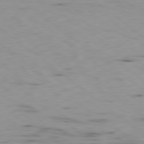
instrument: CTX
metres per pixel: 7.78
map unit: Ap
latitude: -78.9352
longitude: -73.7639
